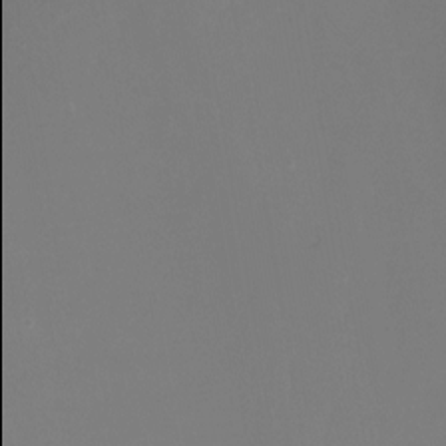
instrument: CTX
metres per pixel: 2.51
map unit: Nhu
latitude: -12.2173
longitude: -49.9906
